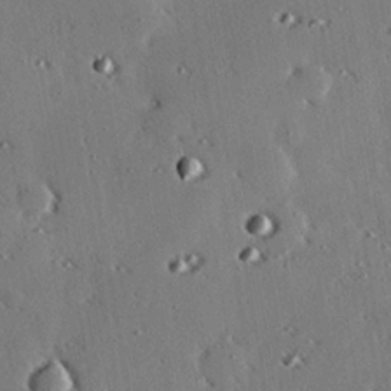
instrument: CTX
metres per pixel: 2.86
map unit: eHh
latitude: 22.4601
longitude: -90.3089
